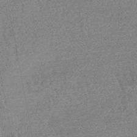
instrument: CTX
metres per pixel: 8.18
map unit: lHb
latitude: -47.3131
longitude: 77.6155
